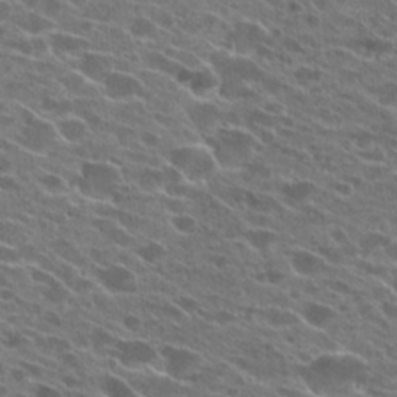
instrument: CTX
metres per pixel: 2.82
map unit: Hto
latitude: 25.3103
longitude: -42.8002
